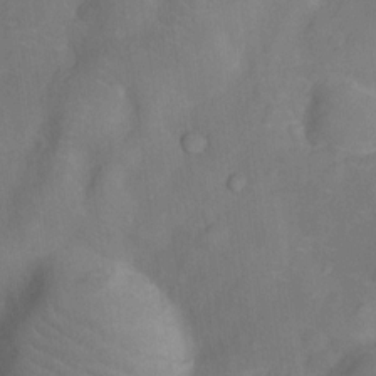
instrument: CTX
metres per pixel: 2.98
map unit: Nhu
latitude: -13.9556
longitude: -24.4978
